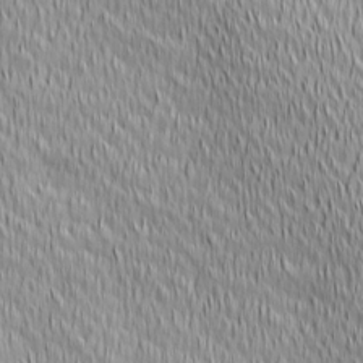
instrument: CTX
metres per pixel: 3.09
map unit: Ave
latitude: 2.6112
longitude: -114.0255
